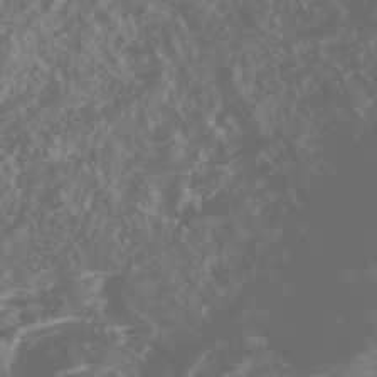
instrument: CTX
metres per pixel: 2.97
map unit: Nhe
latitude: -47.7855
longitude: -172.5923
